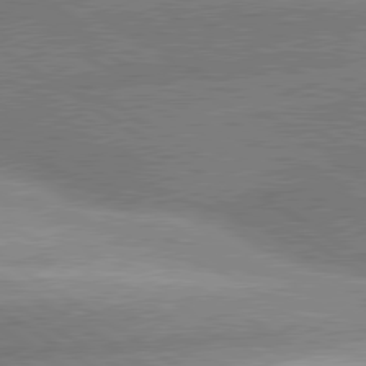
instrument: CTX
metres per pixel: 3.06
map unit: lApd
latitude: 80.1389
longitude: -153.9528
